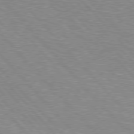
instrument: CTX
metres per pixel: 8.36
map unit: Hpe
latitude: 76.8002
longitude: -150.5356
